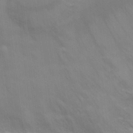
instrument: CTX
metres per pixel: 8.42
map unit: Ht
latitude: 4.4979
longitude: -28.1955
